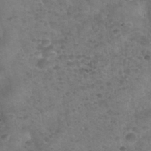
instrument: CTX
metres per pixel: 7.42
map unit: Nhu
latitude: 30.6113
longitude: -52.1578
